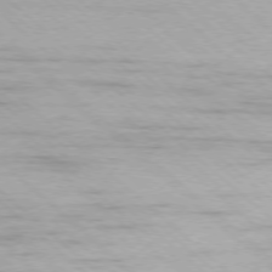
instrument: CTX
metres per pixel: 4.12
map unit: Ap
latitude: -77.9178
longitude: -93.9150
